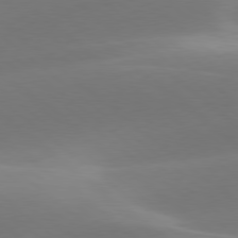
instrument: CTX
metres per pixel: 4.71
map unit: lApd
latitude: 78.4979
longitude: -51.6127
